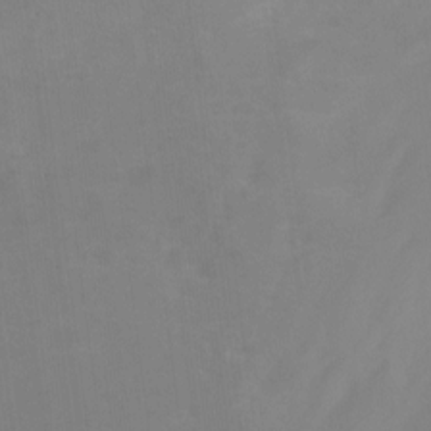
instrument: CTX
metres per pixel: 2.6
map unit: Nhu
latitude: -13.9367
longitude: -59.0459
